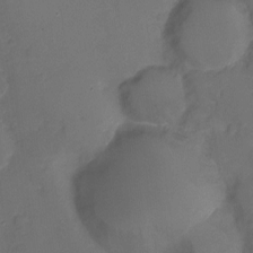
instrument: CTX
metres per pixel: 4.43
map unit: Ht
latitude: -9.1242
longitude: -28.7435
